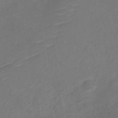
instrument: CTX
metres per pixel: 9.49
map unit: Nve
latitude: -17.7667
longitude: 106.7463
